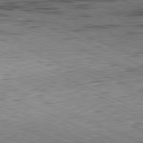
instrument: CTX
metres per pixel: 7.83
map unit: Hpe
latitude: -82.0472
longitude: 11.1053
